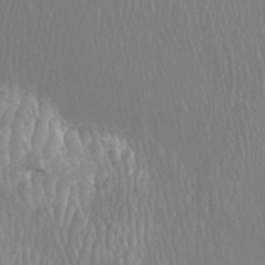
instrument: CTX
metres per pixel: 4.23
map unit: Htu
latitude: -8.5007
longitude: -75.1970
